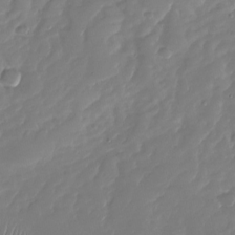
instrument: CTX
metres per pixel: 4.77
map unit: Nhu
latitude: -27.4643
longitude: -61.3670
